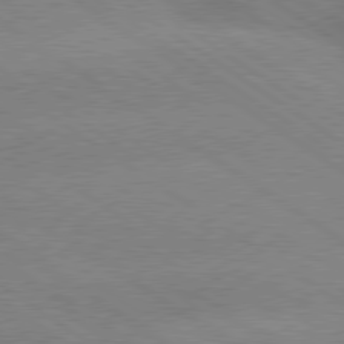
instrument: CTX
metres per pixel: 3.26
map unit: lApd
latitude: 79.2915
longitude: -152.1011
